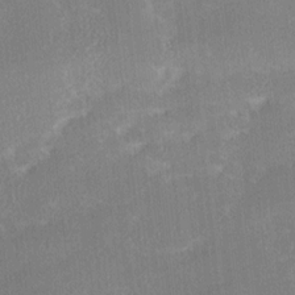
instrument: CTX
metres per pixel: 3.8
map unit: Ave
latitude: 18.0633
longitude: -137.4049
